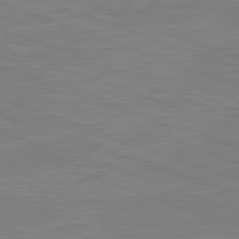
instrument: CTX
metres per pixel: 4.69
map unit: lApd
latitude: 82.2333
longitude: -159.1592
